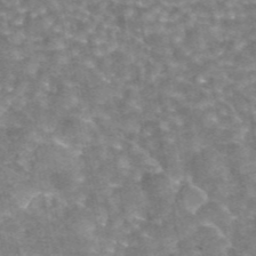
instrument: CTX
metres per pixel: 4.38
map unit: eAb
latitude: 44.3845
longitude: 106.5763
